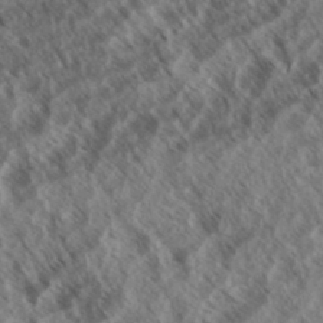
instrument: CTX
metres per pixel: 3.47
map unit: eHh
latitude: 34.2522
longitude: -139.8205
